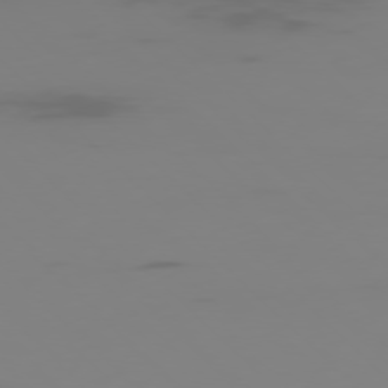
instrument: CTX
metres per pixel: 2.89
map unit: Ap
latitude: -77.5966
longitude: -63.9339
